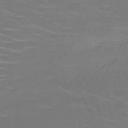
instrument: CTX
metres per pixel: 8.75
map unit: HNb
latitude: -51.0108
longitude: -47.7639
